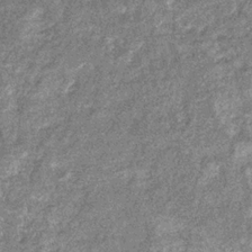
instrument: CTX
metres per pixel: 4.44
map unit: eHb
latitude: -31.8800
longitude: 71.3132
